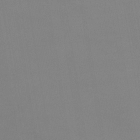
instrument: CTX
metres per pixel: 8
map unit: eHb
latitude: -37.2565
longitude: 74.4251
